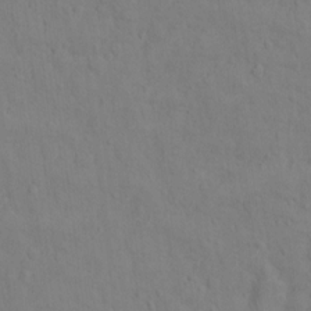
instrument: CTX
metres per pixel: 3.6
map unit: Ht
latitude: 10.9325
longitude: -33.3860
